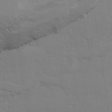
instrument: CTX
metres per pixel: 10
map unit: Ave
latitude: 13.4049
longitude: -102.8380
